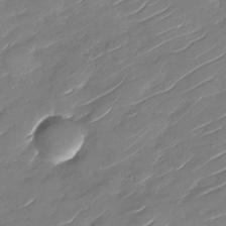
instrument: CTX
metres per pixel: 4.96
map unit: Nhu
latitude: -29.1431
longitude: -73.3104
